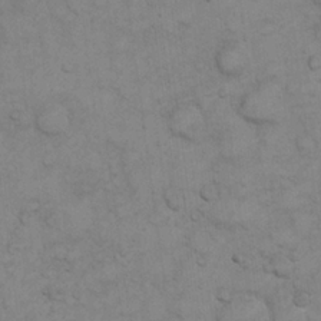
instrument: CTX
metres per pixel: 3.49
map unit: eHh
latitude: 22.4412
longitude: -59.3482
